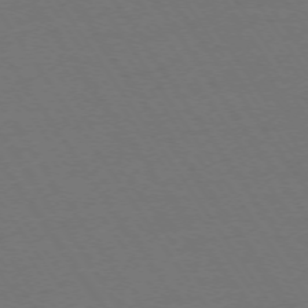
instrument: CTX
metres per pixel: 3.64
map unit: Ap
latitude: -74.2173
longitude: -76.3845
